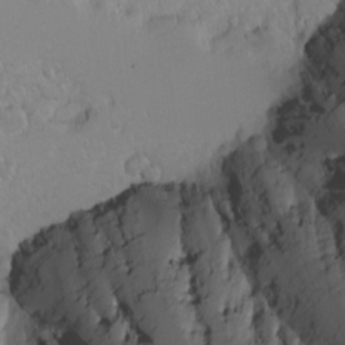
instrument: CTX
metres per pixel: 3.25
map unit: Nhu
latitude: -4.7274
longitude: -81.5371
